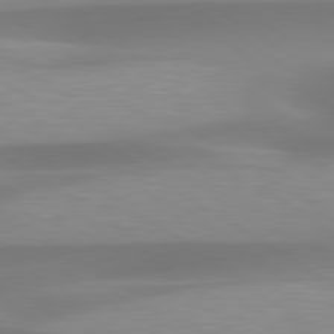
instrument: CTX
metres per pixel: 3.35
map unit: lApd
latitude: 79.5749
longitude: -92.6868
